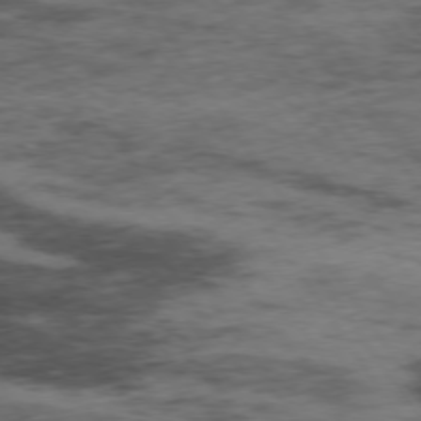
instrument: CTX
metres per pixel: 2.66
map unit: Hpe
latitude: 74.3089
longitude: -142.4790
